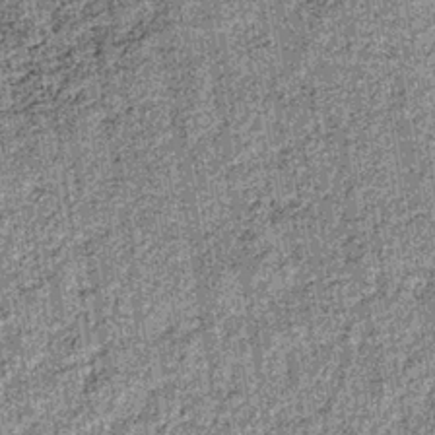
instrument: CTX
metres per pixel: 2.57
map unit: lHb
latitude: -36.9541
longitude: 64.6141
